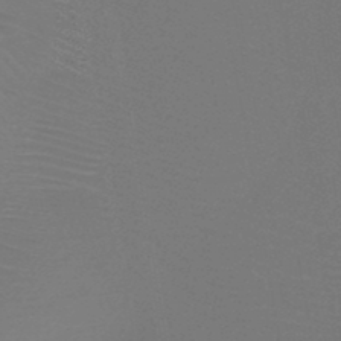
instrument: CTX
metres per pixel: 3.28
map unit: HNb
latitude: -47.4643
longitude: -43.2348
